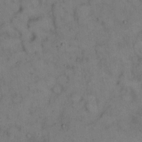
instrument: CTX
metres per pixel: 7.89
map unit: eHh
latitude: 14.7058
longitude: -62.3656
